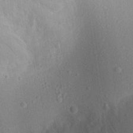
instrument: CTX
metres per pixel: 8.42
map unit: Aa
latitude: 22.7624
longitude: -139.4804
